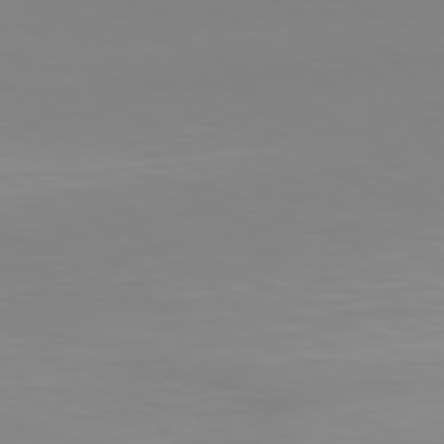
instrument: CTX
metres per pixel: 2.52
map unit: Hpe
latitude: 77.9528
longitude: -138.4034
